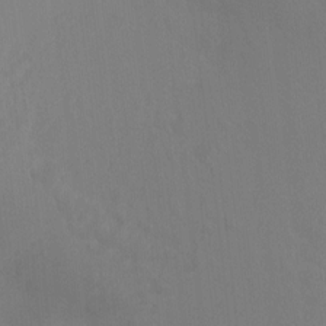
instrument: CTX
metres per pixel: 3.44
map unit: Ht
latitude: -2.9919
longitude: -17.7072
